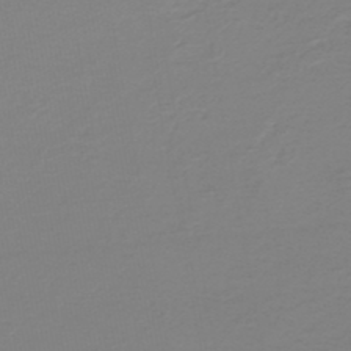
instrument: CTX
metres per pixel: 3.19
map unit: HNb
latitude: -46.1605
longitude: 54.4818
